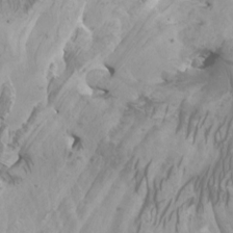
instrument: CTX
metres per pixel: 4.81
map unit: Htu
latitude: -6.1983
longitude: -75.7261
